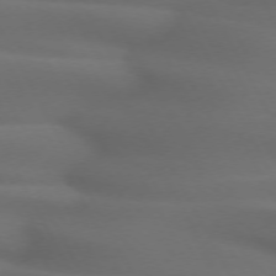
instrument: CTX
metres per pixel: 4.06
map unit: lApd
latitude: 71.8016
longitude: -51.0080
